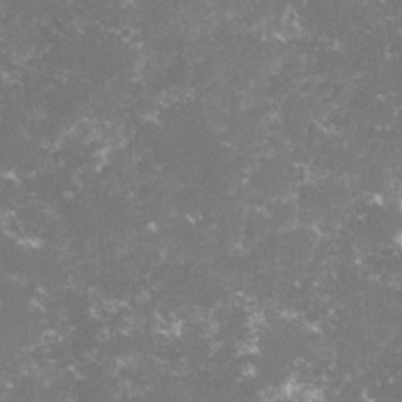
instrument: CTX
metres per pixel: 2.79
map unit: lHvf
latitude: -15.7100
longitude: -101.6316
